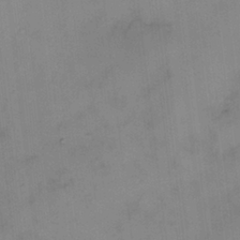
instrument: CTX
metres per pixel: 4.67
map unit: HNhu
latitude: 3.5182
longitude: 8.6707
